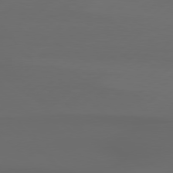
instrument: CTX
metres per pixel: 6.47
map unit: Hpe
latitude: 78.5546
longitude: -132.8380
